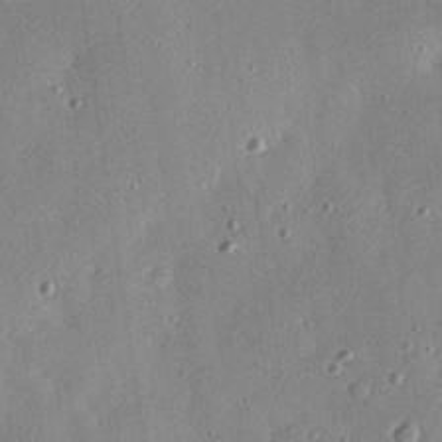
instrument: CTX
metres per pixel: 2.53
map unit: eHh
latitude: 24.1199
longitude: -89.0270
